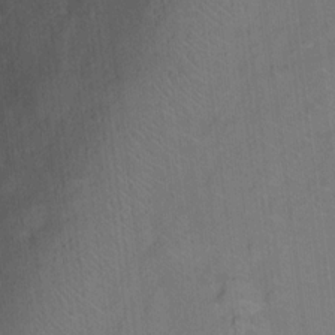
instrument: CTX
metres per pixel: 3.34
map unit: Hto
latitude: 15.0459
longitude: -39.8205
